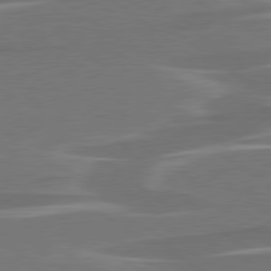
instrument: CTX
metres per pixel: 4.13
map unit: lApd
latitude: 79.1970
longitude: -94.1578
